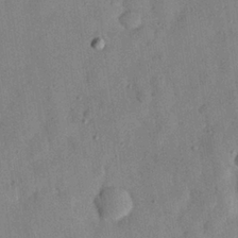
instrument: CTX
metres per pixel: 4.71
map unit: eHh
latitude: 26.7624
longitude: -76.1577
